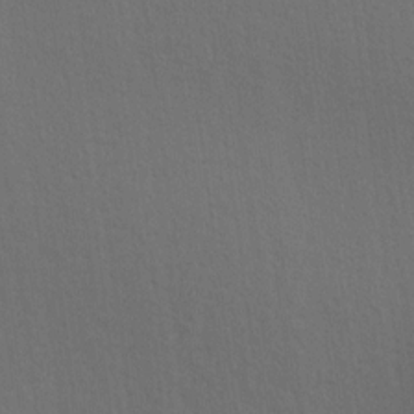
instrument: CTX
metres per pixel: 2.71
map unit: Ave
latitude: 16.7813
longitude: -138.5735
